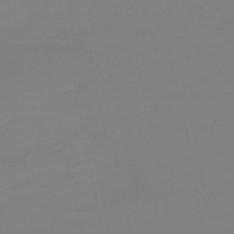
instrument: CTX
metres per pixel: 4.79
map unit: HNb
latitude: -52.5195
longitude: -38.4979
